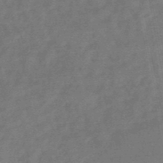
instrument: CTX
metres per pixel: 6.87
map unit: HNb
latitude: -49.0487
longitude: -39.1403
